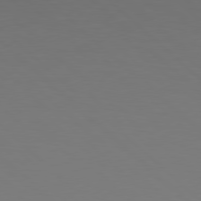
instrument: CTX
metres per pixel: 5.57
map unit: Hpe
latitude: 77.9150
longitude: -165.0269
